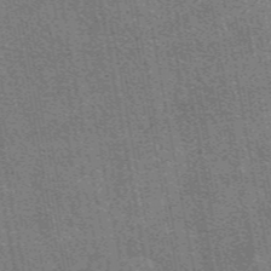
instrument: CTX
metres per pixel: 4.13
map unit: eAb
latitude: 48.4790
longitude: 116.8030
